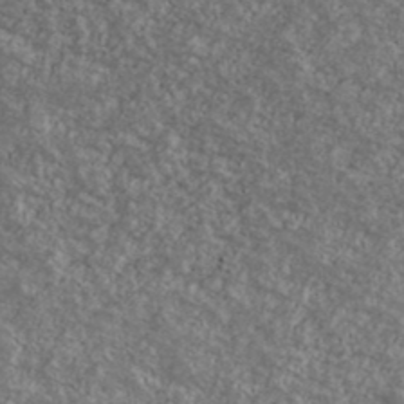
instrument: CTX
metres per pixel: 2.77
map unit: Ave
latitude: 39.9717
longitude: -110.9703
